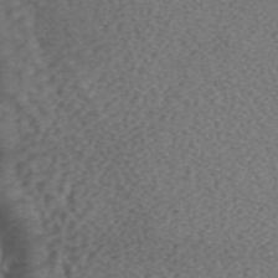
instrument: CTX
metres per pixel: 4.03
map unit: ANa
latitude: 43.8772
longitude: 26.2739
